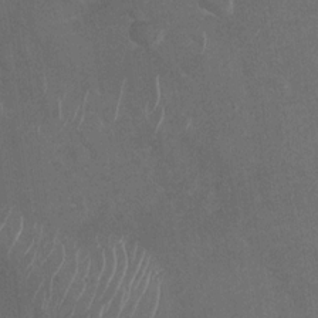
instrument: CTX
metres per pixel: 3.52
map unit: Nhu
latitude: -29.6911
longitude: -61.8583
